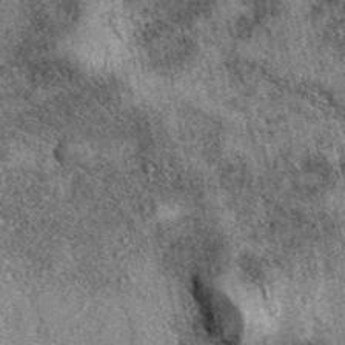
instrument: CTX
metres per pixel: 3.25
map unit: eAb
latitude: 39.8394
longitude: 109.5399
